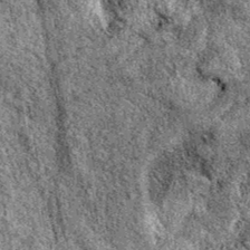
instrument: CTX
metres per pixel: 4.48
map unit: eAb
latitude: 38.4601
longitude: 110.6141
